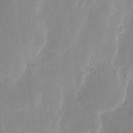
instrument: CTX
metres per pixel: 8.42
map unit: eHh
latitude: 8.4223
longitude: -72.2334
